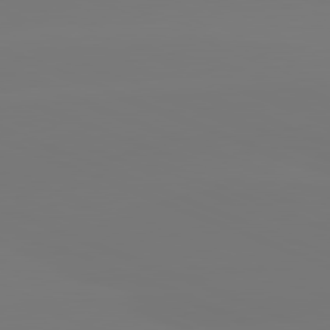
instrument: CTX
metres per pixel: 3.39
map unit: lApd
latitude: 81.7261
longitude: -150.7246
